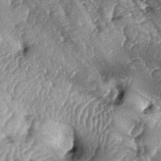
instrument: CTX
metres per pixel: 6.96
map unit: lAa
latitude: -5.7099
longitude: -125.8772
